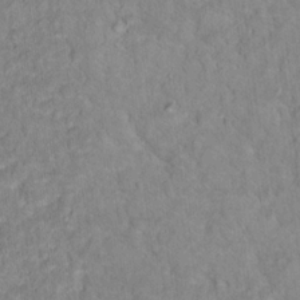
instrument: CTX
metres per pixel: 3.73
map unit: Hto
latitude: 16.9325
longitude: -37.0459
